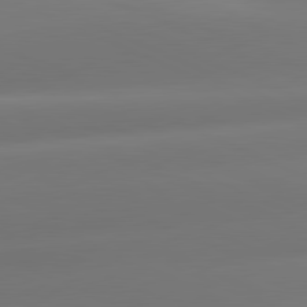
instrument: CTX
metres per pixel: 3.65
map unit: lApd
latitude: 81.3859
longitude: -160.4790
